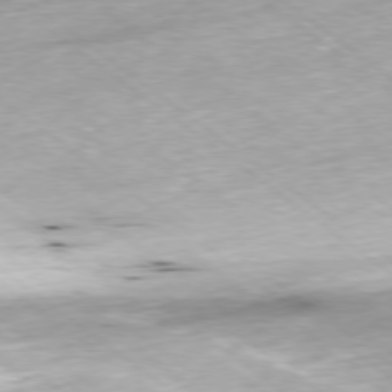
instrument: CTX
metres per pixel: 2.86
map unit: Ap
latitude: -78.7652
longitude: -91.6316
